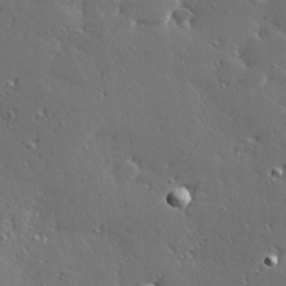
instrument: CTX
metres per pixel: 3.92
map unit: Hve
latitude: 27.7639
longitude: -92.7057
